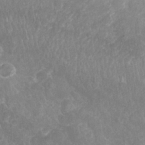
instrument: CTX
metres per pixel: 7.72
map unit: Nhu
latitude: 26.8380
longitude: -63.9717
